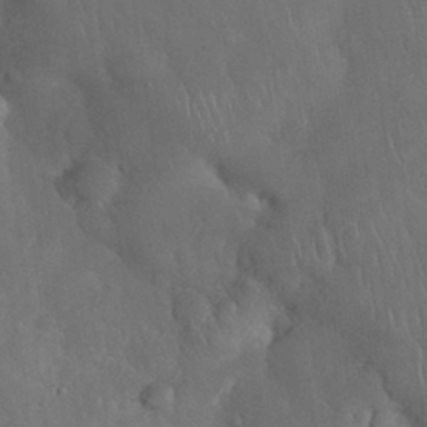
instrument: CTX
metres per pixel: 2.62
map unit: Nhu
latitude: 28.1200
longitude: -66.8946
